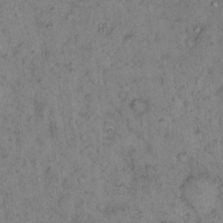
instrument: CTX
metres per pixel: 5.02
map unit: eHh
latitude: 15.8017
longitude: -64.4034
